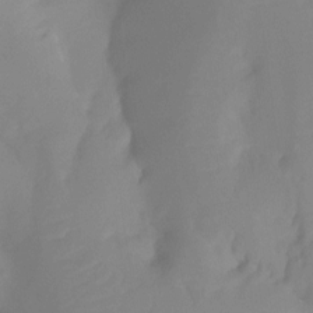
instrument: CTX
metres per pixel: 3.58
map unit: Ht
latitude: -13.5966
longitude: -50.0822
